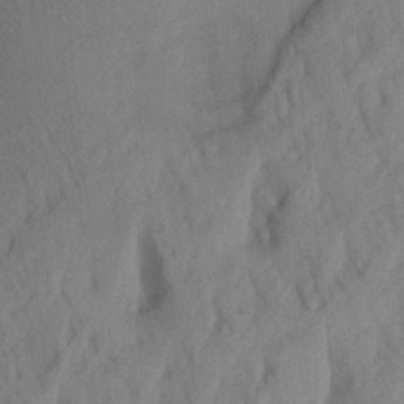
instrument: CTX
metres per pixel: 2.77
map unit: Aa
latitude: 21.9150
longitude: -147.6883
